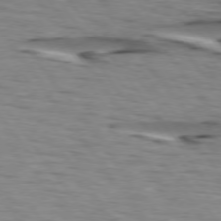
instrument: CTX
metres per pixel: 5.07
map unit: lApd
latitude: 74.7057
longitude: -71.9150
